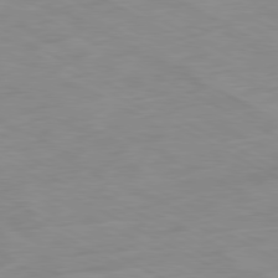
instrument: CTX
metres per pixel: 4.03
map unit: Ap
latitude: -80.7274
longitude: -92.8569
